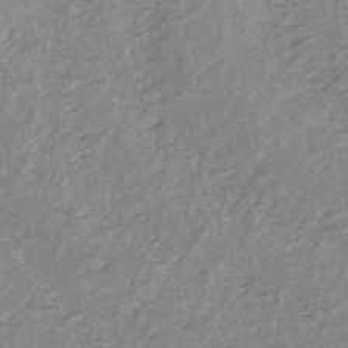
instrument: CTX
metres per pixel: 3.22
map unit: HNb
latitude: -52.2928
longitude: -49.2159
